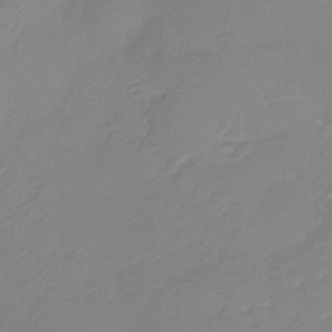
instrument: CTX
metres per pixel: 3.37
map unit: Htu
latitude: -13.3132
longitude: -49.3104
